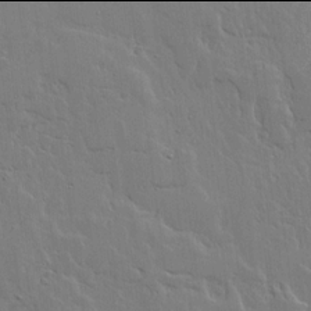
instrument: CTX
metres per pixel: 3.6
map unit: lHvf
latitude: 17.9906
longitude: -116.7246
